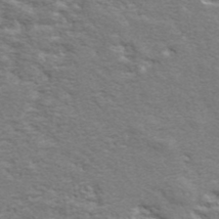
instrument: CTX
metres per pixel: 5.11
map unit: lHvf
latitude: 40.7813
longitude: -90.6679
